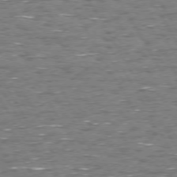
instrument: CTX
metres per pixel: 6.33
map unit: Hpe
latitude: 72.3468
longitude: -123.1592
